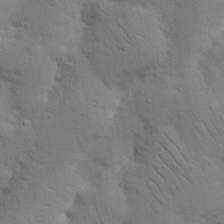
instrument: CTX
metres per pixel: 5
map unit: Nhu
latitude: 18.3845
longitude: -75.2159
